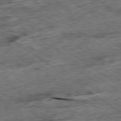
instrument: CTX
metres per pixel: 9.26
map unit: Ap
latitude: -79.3698
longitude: -85.8017
